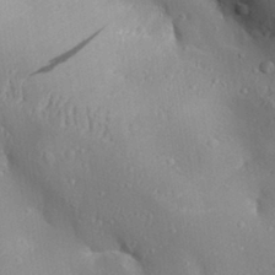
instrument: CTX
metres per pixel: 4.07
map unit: Aa
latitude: 29.3670
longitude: -131.6883
